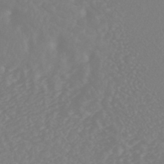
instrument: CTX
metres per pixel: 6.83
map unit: HNhu
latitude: -46.6140
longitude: 97.5588
